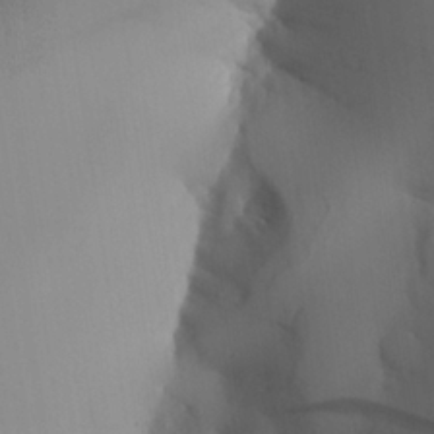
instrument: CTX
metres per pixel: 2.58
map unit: Aa
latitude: 25.5371
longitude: -131.2159
